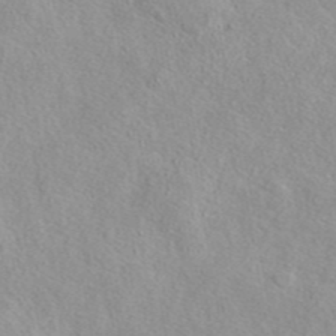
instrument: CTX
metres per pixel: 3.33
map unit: eAb
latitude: 44.4412
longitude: 114.8597
